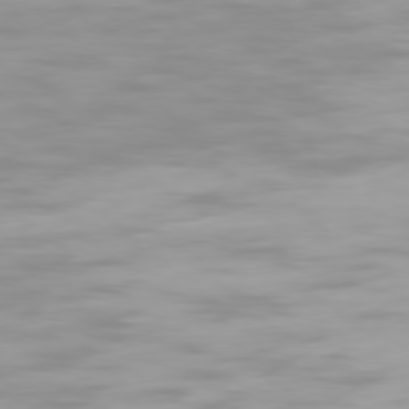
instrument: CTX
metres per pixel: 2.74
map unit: Ap
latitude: -78.7085
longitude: -96.3278
